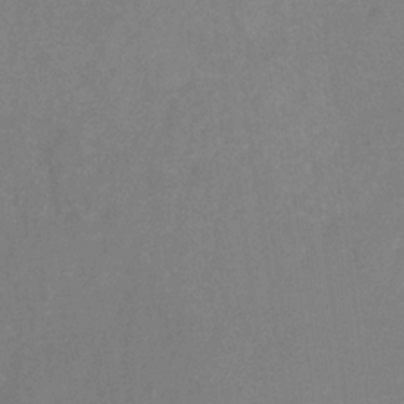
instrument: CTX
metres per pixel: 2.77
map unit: HNhu
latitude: -28.3873
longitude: 74.5385
